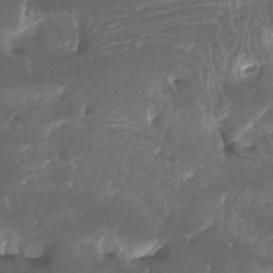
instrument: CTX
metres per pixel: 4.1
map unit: Htu
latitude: -6.6329
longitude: -76.1011
